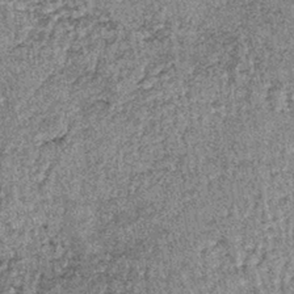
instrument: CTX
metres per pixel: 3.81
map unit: lHb
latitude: -38.7463
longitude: 66.9353
